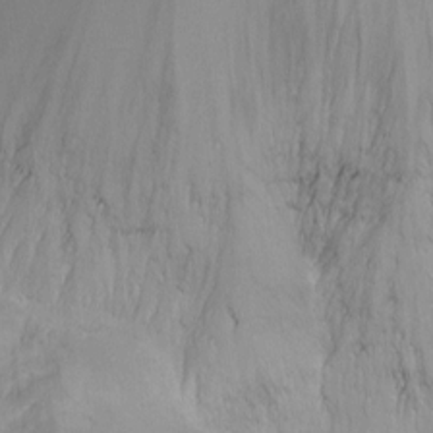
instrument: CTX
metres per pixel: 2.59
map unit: Ht
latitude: -0.5196
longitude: -45.0647
